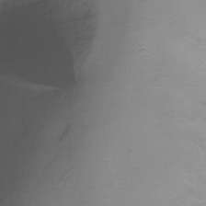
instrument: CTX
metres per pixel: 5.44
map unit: Ht
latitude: -16.9164
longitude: -48.9514
